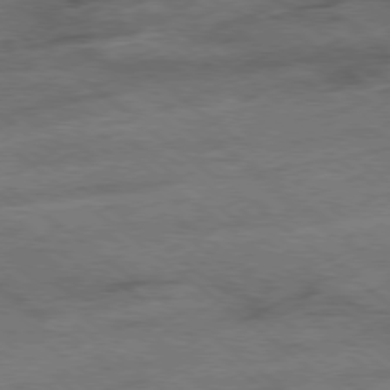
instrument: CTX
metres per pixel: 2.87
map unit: Hpe
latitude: -78.7085
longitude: -15.0648
